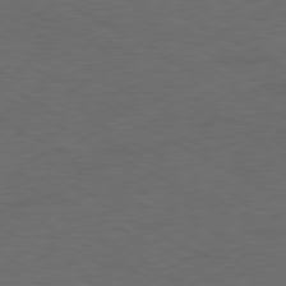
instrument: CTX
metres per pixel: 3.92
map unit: Ap
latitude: -76.9164
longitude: -75.8394
